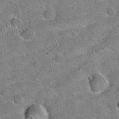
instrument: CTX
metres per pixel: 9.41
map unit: Hto
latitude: 19.7071
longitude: -50.2333
